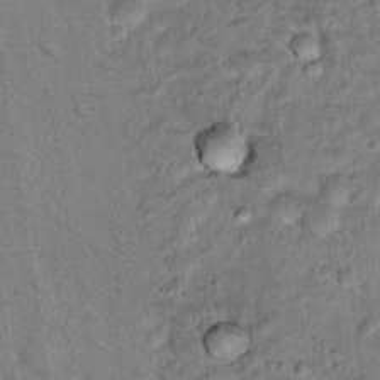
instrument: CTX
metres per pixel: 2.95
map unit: Hto
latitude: 16.2900
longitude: -35.8961
